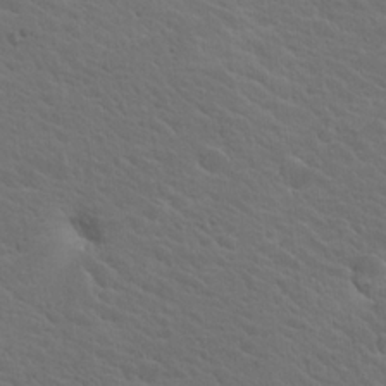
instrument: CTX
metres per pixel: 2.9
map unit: Hto
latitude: 18.1955
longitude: -33.2915
